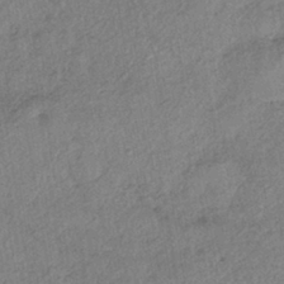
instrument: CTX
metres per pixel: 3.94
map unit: eHh
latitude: -41.7855
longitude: 119.9178
